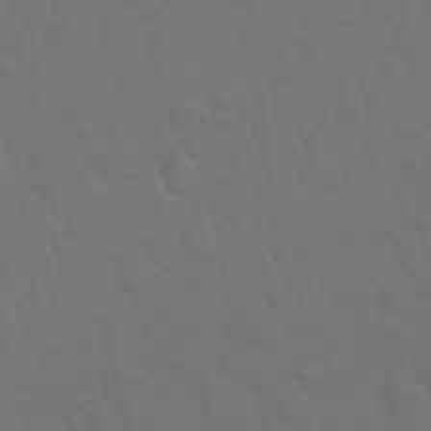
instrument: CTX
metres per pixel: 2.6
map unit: Nhu
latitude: 29.8583
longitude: -52.1767
